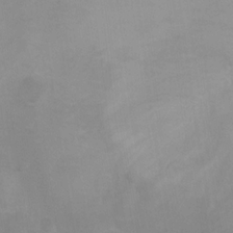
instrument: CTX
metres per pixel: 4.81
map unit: Nhu
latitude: 8.8947
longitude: -24.5923
